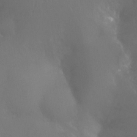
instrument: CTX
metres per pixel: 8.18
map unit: Ht
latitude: -11.7667
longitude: -44.9891
